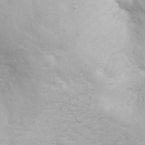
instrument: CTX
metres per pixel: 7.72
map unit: eHh
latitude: 31.7450
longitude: -62.6113
